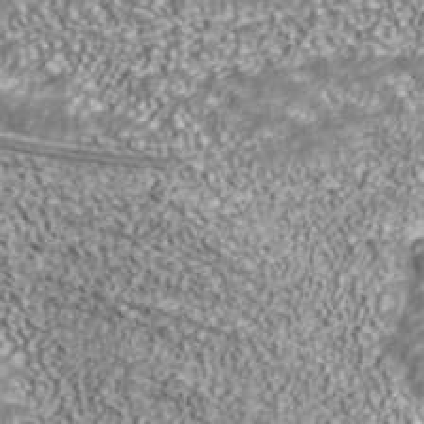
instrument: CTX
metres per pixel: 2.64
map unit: ANa
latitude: 43.4238
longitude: 36.4062
